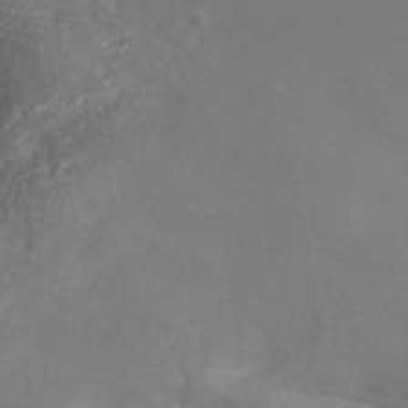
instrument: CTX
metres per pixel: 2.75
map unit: ANa
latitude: 40.5545
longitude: 22.3873
